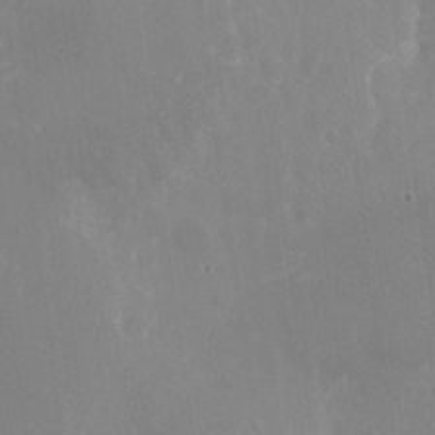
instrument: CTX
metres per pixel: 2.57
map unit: Nhu
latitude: -27.7288
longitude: -79.3482
